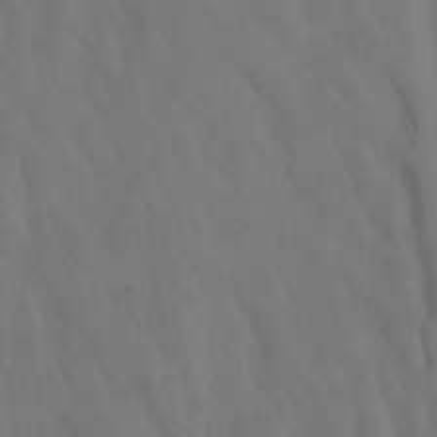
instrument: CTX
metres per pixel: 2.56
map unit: Hto
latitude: -7.8800
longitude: -44.1766
